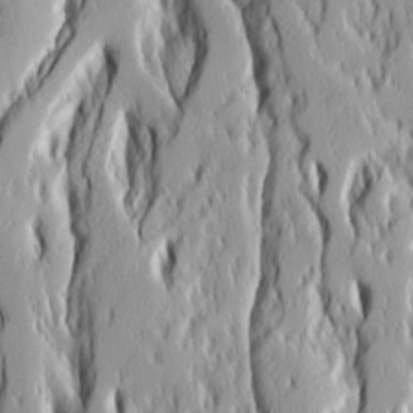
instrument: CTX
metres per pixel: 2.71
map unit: Ave
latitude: 14.3279
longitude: -132.3467
